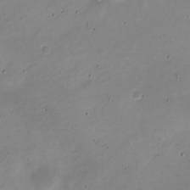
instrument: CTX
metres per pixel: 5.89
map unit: Nve
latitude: -22.4251
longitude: 105.4643
